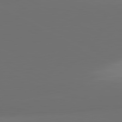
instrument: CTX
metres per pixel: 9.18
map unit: lApd
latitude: 81.6127
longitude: 152.2739
